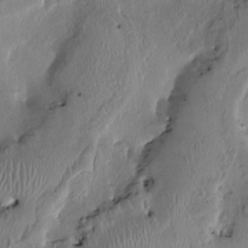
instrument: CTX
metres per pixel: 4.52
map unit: HNhu
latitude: 3.4426
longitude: -5.5560
